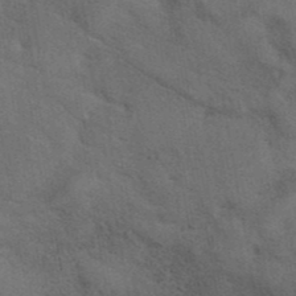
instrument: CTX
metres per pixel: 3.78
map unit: eAb
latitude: 41.9339
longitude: 108.2928
